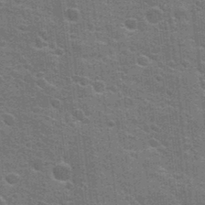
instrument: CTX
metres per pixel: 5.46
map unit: Hto
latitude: 23.5182
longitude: -47.1592
